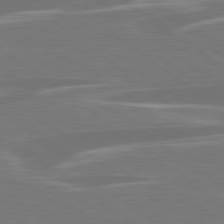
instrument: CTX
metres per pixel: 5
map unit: lApd
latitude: 79.1781
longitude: -93.8961
